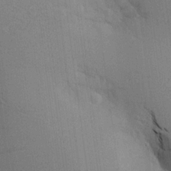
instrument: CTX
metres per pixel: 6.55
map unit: Aa
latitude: 20.0255
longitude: -144.1578
